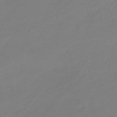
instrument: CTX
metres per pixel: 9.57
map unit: lHb
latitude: -42.4440
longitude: 63.7855
